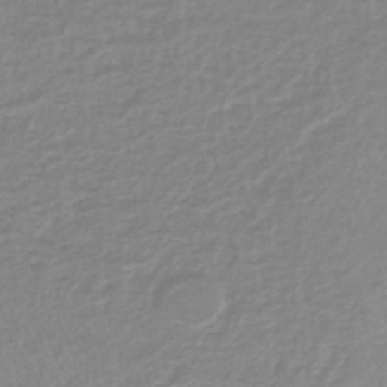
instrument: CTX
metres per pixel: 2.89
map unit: lHb
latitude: -41.3509
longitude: 63.0675
